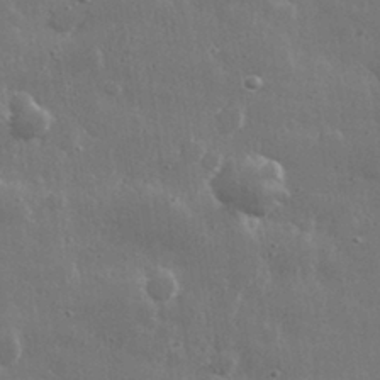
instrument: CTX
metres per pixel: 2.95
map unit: lHvf
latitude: 31.3482
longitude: -89.2915
